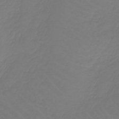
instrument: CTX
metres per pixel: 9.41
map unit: lHb
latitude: -42.5384
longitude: 67.5021
